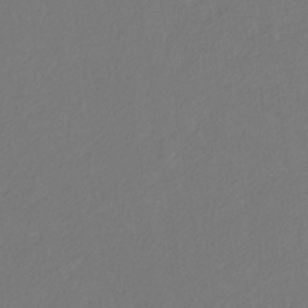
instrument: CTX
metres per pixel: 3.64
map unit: eHb
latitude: -30.8219
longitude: 68.1038
